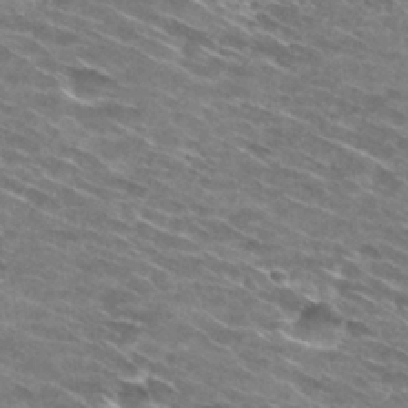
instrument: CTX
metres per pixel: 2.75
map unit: Hto
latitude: 29.6505
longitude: -46.1767
